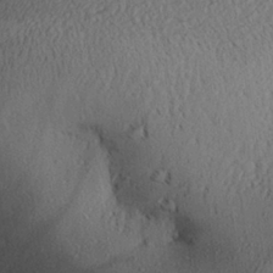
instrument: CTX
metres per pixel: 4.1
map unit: Aa
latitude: 27.5371
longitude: -134.5168
